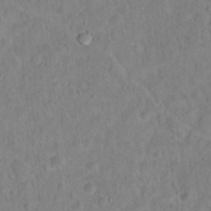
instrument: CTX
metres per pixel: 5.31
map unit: Hto
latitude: 12.9136
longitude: -36.6869
